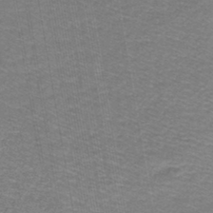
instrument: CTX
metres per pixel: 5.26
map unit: lHb
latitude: -43.8044
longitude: 55.1809
